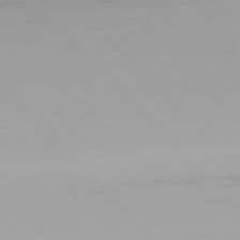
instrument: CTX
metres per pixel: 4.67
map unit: Hpe
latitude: 77.1781
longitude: -170.1200
